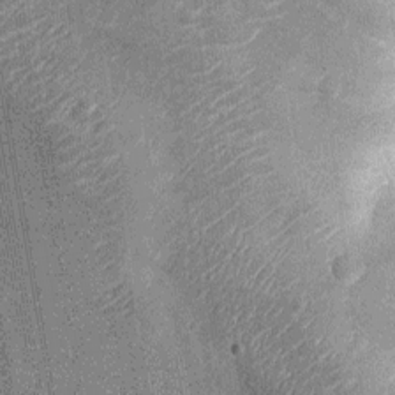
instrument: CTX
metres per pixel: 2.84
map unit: Ht
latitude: -12.6141
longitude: -21.5371
